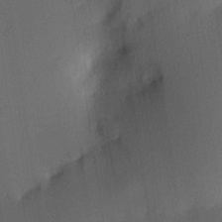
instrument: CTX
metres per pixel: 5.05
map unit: Hve
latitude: 13.4804
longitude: -89.8773
